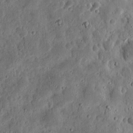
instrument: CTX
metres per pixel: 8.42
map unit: eHh
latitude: 11.1025
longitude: -73.8962
